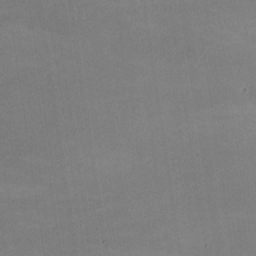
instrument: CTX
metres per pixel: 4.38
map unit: lHvf
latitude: -9.9745
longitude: -101.8394
